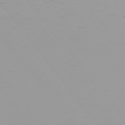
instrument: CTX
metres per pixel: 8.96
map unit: Hpe
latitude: 75.4615
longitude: -126.7813
